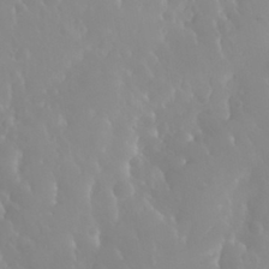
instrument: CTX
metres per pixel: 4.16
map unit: Nhu
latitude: 30.0255
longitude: -57.6882
